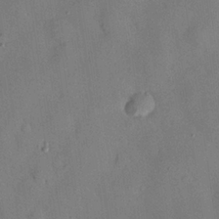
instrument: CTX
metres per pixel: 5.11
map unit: Nhu
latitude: 25.9906
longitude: -72.9892
